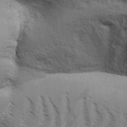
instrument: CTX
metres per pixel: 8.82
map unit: Aa
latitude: 31.6505
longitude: -140.2522
